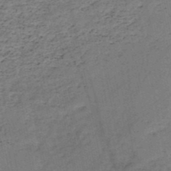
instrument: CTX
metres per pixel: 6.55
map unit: HNb
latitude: -48.8219
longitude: -39.9339
